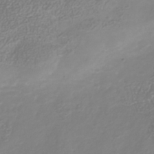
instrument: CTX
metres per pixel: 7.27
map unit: Nhu
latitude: -41.5588
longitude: -84.4790
